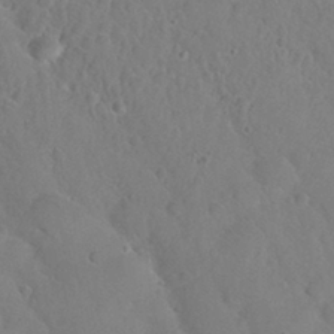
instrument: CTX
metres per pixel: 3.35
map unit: Nhu
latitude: 28.7246
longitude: -52.4412
